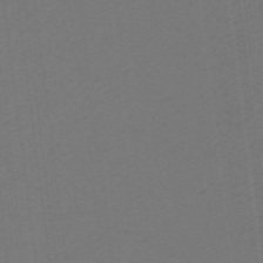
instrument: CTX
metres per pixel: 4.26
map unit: eHb
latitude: -49.2754
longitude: 84.0283
